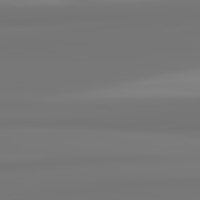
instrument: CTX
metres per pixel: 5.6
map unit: lApd
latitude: 82.2144
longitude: 171.3510
